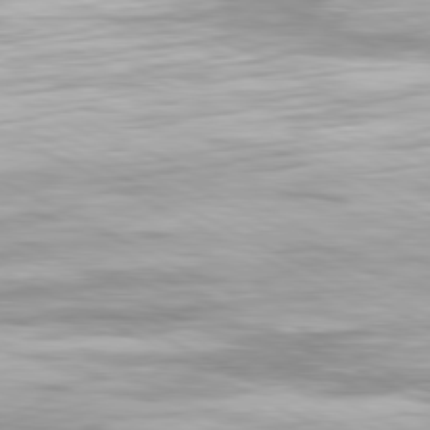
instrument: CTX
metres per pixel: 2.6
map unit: Hpe
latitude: -81.0865
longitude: 21.5588
